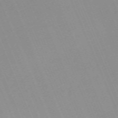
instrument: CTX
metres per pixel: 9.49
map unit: Nhu
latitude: -66.6707
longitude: 38.9542
